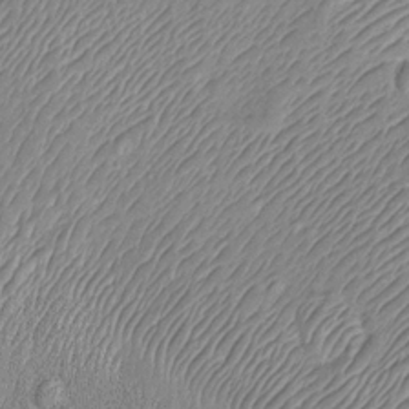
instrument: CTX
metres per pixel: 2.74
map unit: Nhu
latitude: -12.1606
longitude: -23.4237
